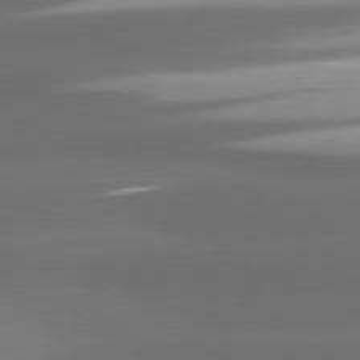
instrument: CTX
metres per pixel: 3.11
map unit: lApd
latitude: 80.8191
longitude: -146.3090
